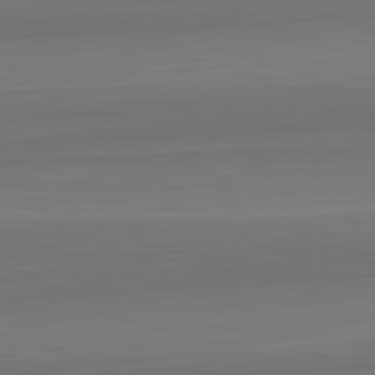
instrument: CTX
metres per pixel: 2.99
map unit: lApd
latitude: 82.7624
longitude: 168.5384
